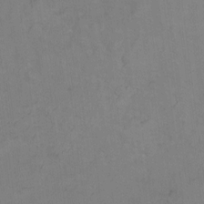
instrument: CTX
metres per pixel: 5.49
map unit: Hto
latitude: 6.5168
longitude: -37.4049
